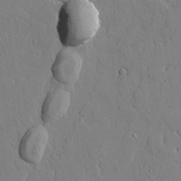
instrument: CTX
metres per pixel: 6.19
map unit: lAvf
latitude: 24.0633
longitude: -110.1956
